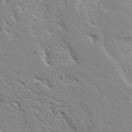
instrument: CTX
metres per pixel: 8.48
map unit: Ave
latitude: 13.3860
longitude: -139.1403
